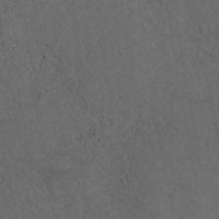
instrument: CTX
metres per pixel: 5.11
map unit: ANa
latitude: 39.6694
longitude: 21.0864
